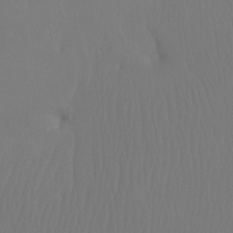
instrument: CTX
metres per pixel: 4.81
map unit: Ht
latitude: -7.2754
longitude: -32.4601
